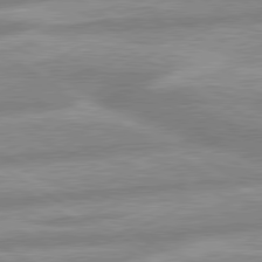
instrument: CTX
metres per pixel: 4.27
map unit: lApd
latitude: 80.0444
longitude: -165.8205
